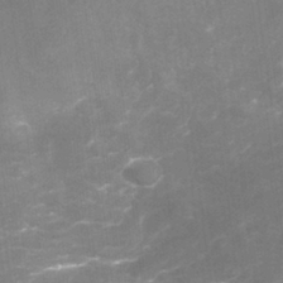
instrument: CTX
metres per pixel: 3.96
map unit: Nhu
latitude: -22.2929
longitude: -56.3656
